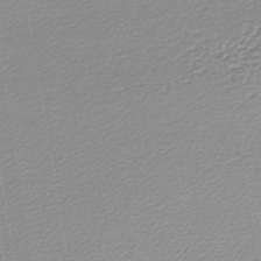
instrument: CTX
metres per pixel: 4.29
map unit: lHb
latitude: -44.8597
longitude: 66.8975
